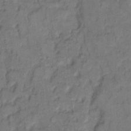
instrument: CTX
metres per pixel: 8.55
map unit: eHh
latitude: 9.2159
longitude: -62.1767
